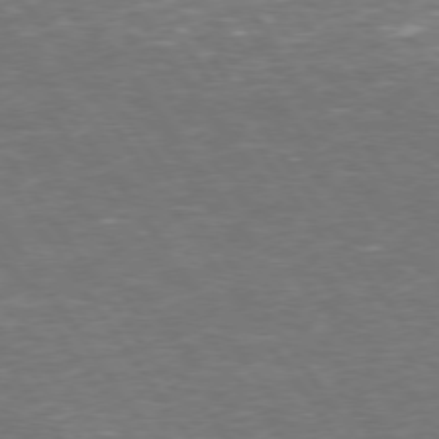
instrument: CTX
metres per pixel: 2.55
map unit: Hpe
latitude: 73.9717
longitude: -125.3481
